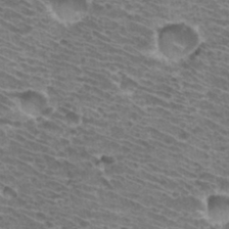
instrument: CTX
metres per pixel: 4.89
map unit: Hto
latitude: 32.4601
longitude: -41.8961
